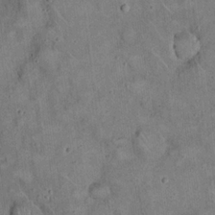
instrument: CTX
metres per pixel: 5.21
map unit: eHh
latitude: 19.5749
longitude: -60.7246
